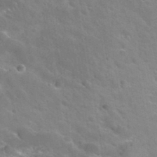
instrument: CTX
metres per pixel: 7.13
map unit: Hto
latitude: 33.8772
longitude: -39.6883
